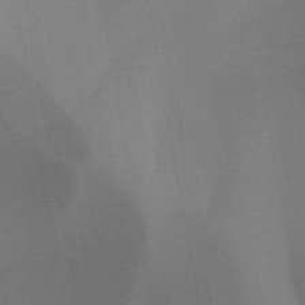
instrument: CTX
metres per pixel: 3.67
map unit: HNb
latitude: -44.4629
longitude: -44.7624
